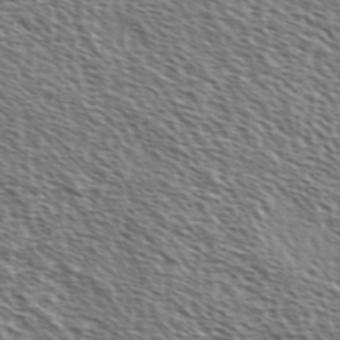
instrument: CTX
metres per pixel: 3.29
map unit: Ave
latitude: 37.2726
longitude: -111.8395
